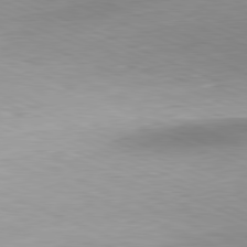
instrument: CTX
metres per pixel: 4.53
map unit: Hpe
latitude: -81.8423
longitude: 14.1417
